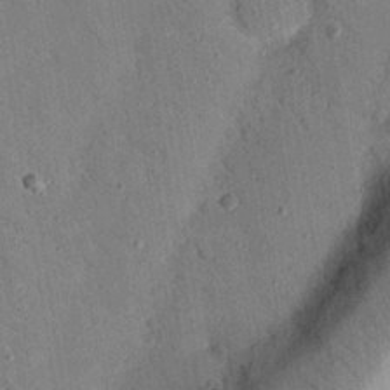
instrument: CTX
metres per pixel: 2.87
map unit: Nhu
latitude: 24.7813
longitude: -73.4616
